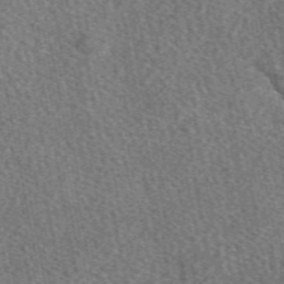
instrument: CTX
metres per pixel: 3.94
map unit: eAb
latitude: 49.1592
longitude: 117.1620
